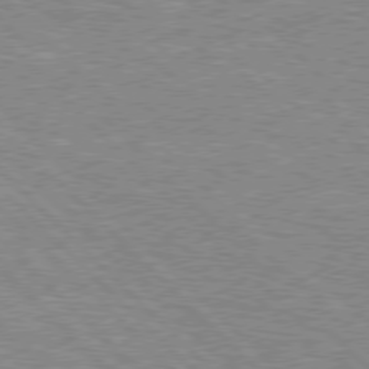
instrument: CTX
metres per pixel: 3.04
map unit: Hpe
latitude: 76.8380
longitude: -151.9906
